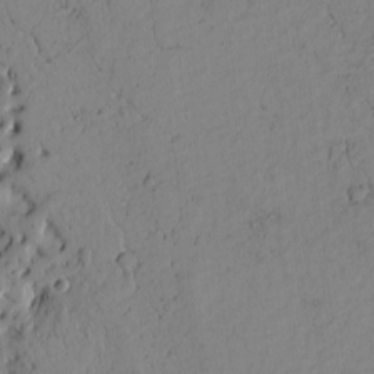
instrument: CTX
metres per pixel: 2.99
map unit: Htu
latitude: -3.8044
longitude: 170.1417
